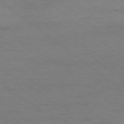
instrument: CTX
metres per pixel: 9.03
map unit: Ap
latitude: -78.6140
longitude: -92.7813
